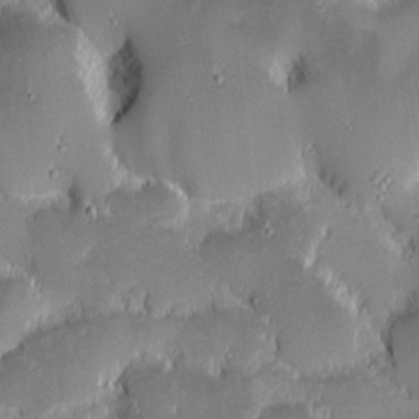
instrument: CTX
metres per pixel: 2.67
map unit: eHh
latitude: -1.5399
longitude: -85.7828
